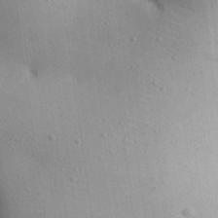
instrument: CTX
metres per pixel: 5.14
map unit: Aa
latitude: 25.9150
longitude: -137.0648
